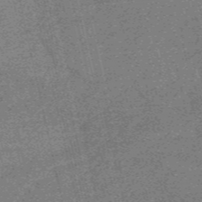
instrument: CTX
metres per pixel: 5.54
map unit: HNb
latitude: -55.2943
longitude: -45.8016
